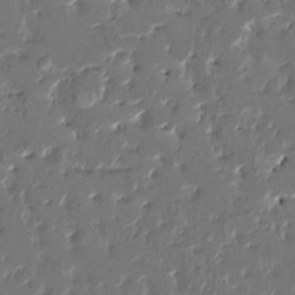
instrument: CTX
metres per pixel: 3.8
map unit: HNhu
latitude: 4.0822
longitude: 8.3873
